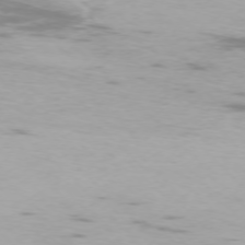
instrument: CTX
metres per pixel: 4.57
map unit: Ap
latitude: -75.6722
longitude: -68.0444
